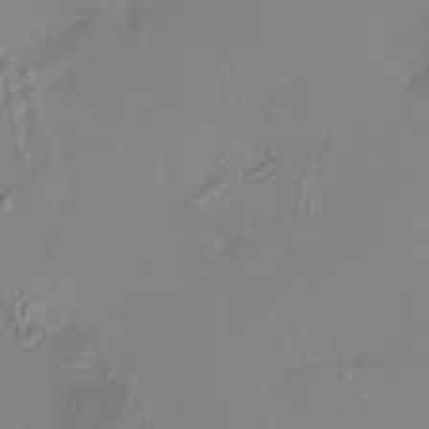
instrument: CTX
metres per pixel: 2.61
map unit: HNhu
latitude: 7.4615
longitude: 10.9731
